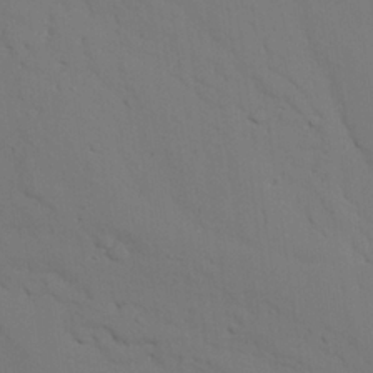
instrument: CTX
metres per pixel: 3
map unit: lAvf
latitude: 26.7057
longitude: -110.1956
